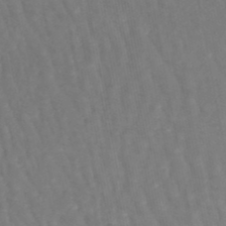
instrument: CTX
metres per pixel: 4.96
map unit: lHb
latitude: -47.2565
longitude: 75.2376
